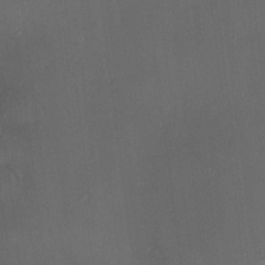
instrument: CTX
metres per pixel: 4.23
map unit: HNhu
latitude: 7.2348
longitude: 8.8975
